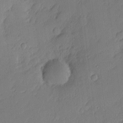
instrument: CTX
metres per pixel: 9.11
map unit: Nhu
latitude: 1.8016
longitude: -76.5734
